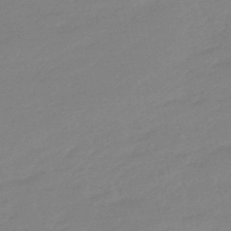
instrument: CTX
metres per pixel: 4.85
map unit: eHb
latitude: -48.3684
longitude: 85.8989
